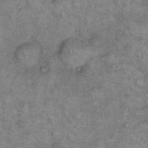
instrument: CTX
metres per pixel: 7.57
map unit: eHh
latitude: 15.2915
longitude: -64.6301
